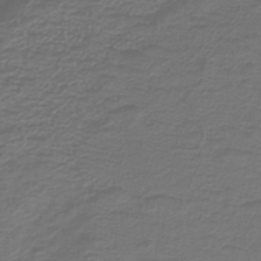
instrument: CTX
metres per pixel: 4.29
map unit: lHb
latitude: -41.7855
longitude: 52.2928
